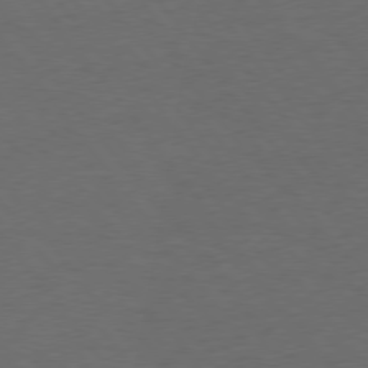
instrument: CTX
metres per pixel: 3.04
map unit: Hpe
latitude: 75.7261
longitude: -130.8380
